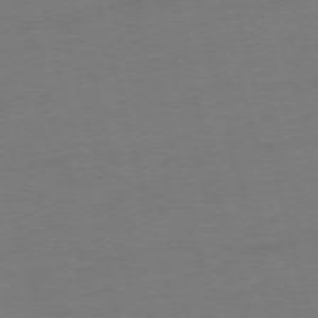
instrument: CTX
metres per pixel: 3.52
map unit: Ap
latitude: -74.7275
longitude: -74.2145
